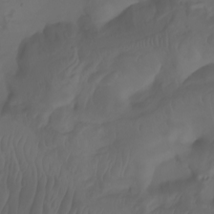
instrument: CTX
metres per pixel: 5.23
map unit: Aa
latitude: -7.8989
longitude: -79.9339
